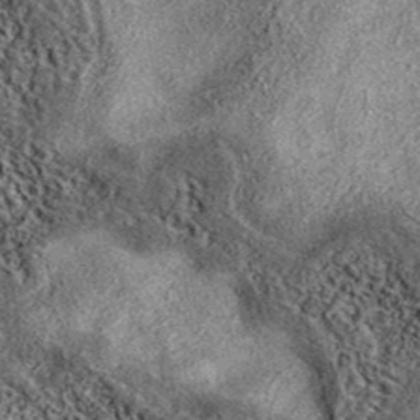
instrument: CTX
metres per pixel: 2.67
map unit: eAb
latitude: 38.6301
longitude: 106.7652
